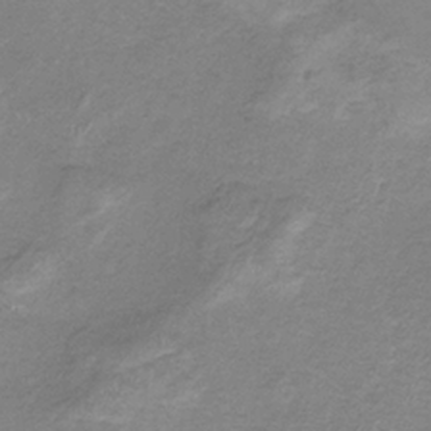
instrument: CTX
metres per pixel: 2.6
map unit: HNb
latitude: -32.8219
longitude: 60.6896
